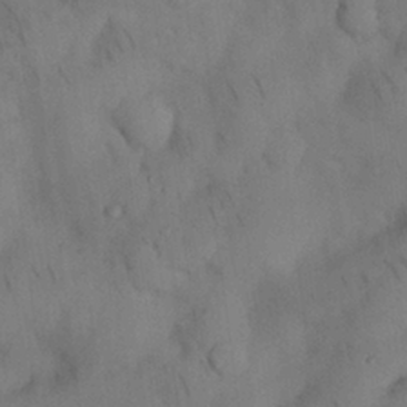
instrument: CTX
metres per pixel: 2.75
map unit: Nhu
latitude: 26.5168
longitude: -70.8947
